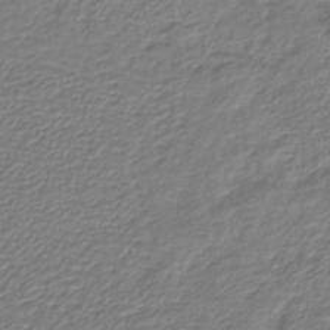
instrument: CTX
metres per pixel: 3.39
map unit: lHb
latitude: -42.1605
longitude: 61.5777
